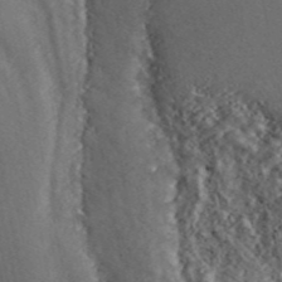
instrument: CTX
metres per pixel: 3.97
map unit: ANa
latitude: 45.2537
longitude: 46.4440
